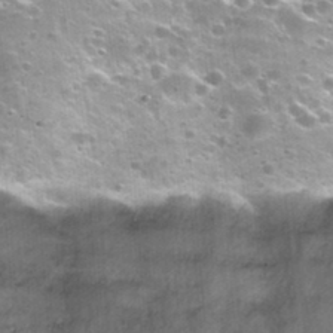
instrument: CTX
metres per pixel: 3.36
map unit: Nhu
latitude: 31.8017
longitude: -53.5938
